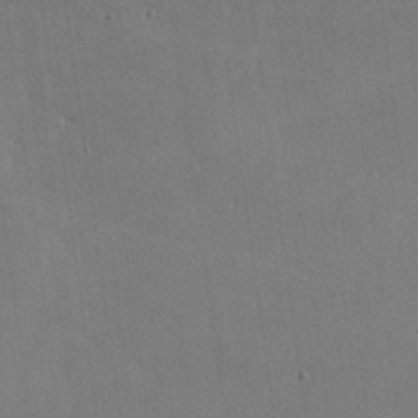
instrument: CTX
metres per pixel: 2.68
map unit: lHvf
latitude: -10.1039
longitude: -102.1766
